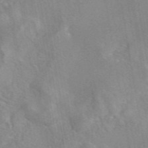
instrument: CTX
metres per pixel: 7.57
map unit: eAb
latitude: 45.4615
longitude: 109.2187
